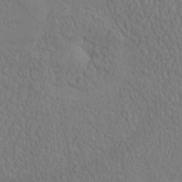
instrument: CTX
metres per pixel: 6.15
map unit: eHh
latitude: -2.8974
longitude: 15.7667
